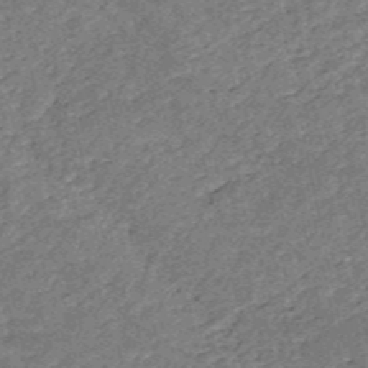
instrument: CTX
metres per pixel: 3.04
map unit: HNb
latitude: -53.1242
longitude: -49.0836
